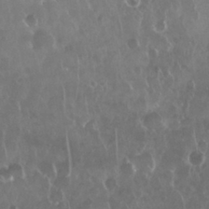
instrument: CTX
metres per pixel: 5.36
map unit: Nhu
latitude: 28.8002
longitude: -63.5560
